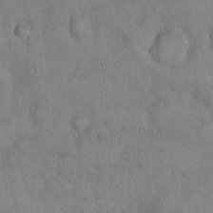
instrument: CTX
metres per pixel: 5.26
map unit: Hto
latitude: 14.8380
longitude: -60.4979
